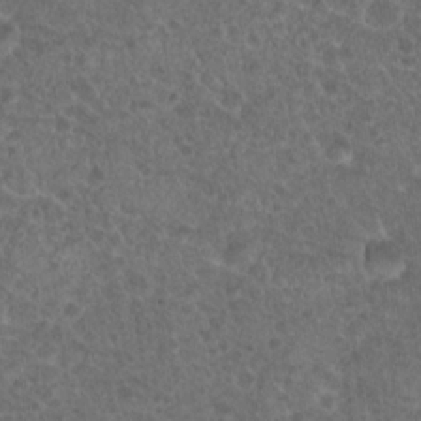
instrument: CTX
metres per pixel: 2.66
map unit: Hto
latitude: 19.1781
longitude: -40.3278
